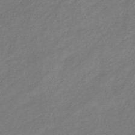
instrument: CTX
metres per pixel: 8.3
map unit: lHb
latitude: -38.6141
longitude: 72.1417
